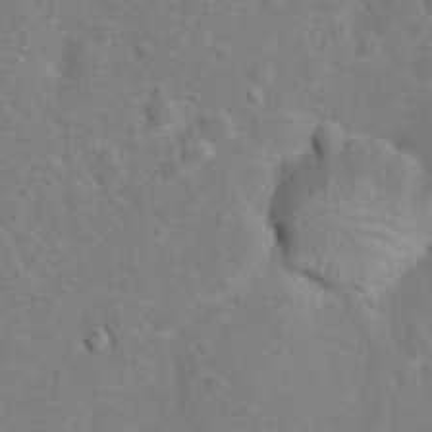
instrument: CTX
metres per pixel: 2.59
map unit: Hto
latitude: 17.2159
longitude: -42.1767
